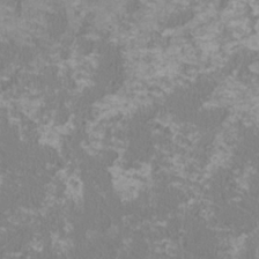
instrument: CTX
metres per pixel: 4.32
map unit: HNhu
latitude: 1.0836
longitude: -1.2915
